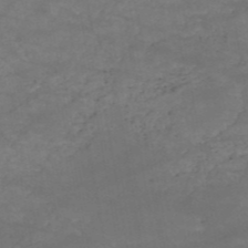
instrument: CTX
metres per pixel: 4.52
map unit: HNb
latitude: -51.1431
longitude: -39.8772
